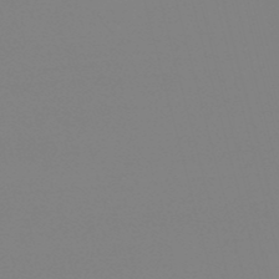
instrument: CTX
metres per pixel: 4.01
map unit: lHb
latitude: -49.4455
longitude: 68.2550
